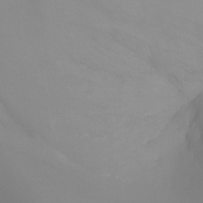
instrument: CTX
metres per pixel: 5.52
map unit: Ht
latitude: -5.0108
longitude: -26.8758
